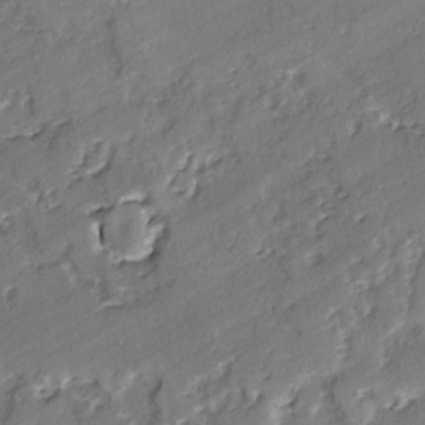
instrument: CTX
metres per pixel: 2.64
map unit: lAvf
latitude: -2.8785
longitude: -106.5168
